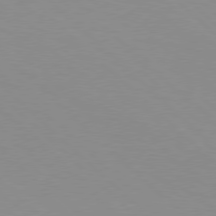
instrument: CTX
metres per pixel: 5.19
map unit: Hpe
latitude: 77.8961
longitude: -160.8569
